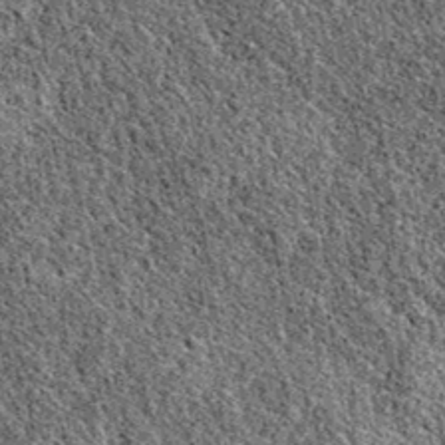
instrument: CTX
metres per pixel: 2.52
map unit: eAb
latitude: 38.7624
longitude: 110.5763
